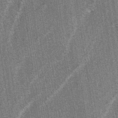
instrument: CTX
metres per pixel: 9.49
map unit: lAa
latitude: -3.8422
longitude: -129.2537
